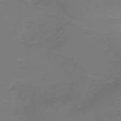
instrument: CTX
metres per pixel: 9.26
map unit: HNb
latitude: -38.0283
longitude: 54.9920
